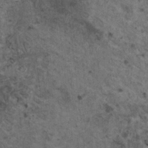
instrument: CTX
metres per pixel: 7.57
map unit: HNhu
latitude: 2.7057
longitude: 4.1983
